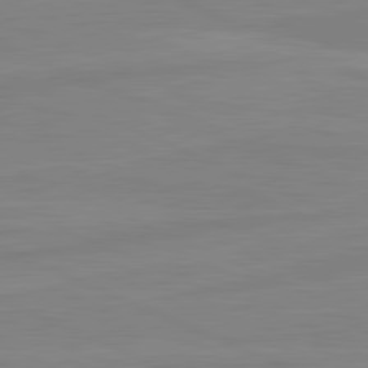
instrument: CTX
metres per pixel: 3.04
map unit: lApd
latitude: 81.6883
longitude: -173.4237
